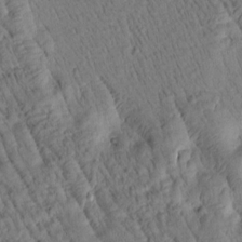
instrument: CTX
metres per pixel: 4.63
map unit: Htu
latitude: 2.5357
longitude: 178.7463
